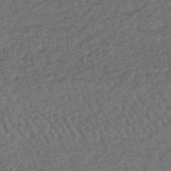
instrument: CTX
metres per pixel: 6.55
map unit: lHb
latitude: -39.5210
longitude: 62.6518
